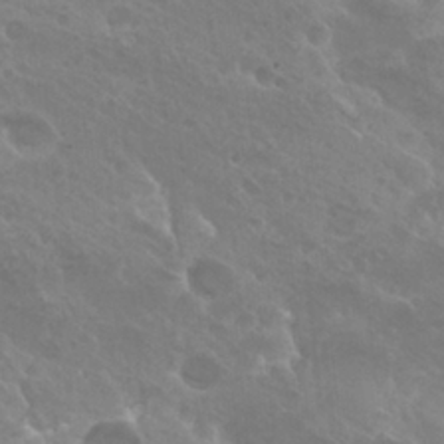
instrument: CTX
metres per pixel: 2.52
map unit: Hto
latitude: 27.4427
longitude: -38.7813
